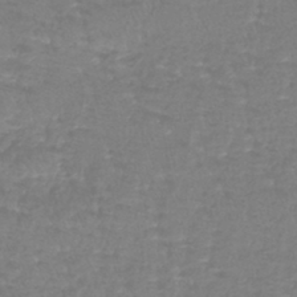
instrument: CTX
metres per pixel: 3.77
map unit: lHb
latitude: -41.1620
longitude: 65.6533
